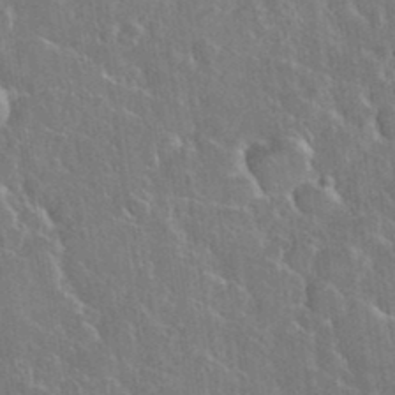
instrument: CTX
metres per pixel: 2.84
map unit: eHh
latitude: 37.5560
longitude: -61.1403
